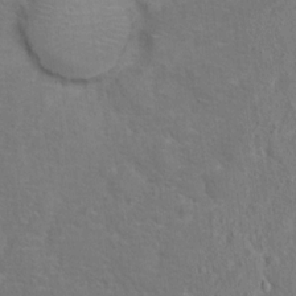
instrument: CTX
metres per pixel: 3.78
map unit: Hto
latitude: 14.0822
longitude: -38.8947
